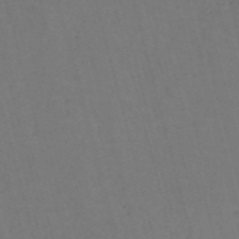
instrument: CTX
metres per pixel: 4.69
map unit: Nve
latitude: -57.9367
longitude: 55.0109
